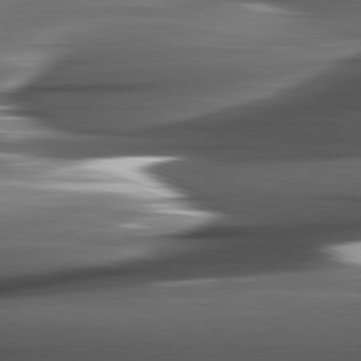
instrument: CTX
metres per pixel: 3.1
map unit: lApd
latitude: 82.1766
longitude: -144.6490
